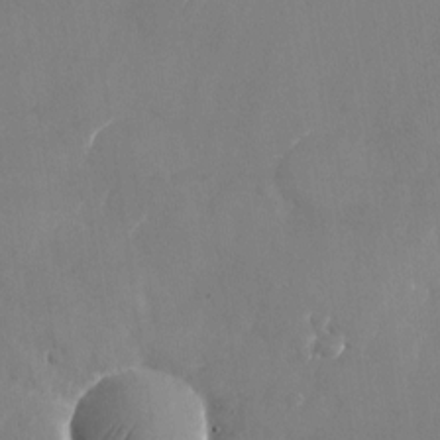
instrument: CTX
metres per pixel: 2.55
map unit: Nhu
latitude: -24.6896
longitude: -70.4790
